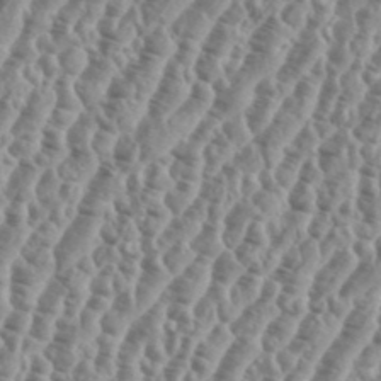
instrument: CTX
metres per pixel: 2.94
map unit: eHh
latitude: 36.6113
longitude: -135.9528
